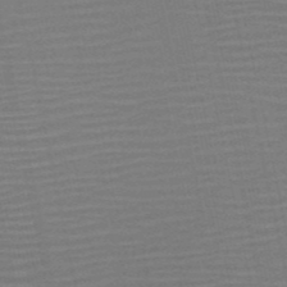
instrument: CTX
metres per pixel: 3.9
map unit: HNb
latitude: -51.7478
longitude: -47.4805
